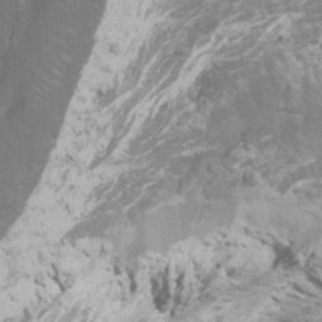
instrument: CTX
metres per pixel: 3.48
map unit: Ht
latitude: -3.8800
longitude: -27.2726
